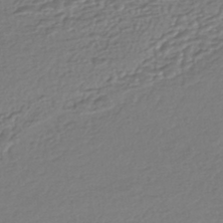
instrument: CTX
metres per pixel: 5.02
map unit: HNhu
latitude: -44.5196
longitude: 95.5210
